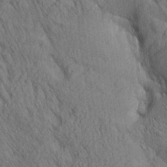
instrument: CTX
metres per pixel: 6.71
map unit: lAa
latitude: 21.2726
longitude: -138.5924
